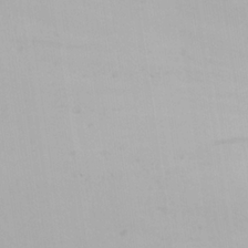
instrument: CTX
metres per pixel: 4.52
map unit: Ave
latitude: 22.5168
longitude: -137.2726
